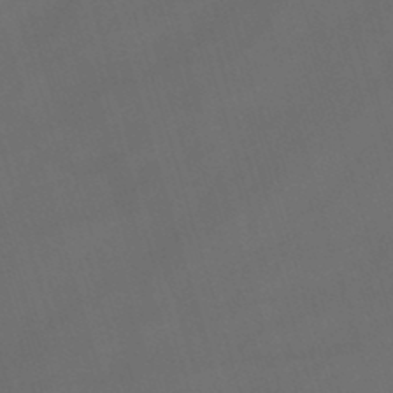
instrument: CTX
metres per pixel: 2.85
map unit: lHb
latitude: -47.1242
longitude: 63.3698
